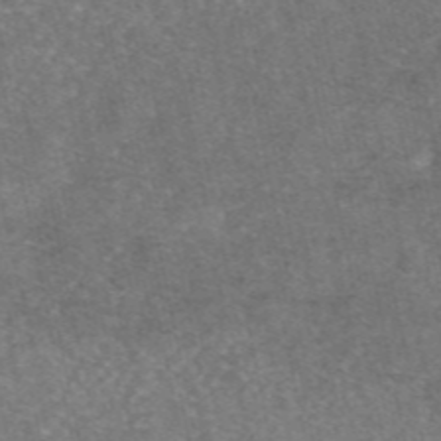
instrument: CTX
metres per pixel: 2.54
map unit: eAb
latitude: 47.0648
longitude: 105.0864
